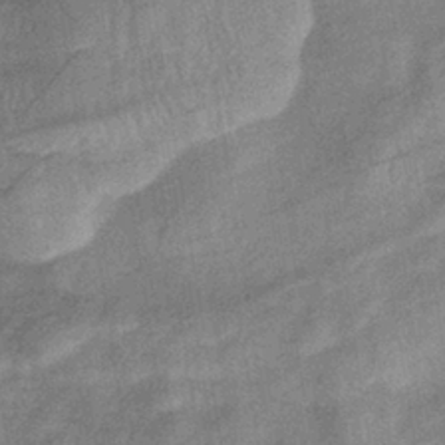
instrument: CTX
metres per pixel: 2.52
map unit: eHb
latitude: -38.7085
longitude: 77.5588
